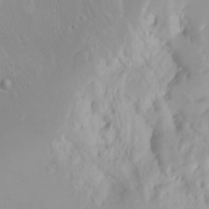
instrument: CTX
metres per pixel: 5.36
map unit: Nhu
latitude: -4.5196
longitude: -85.1403
